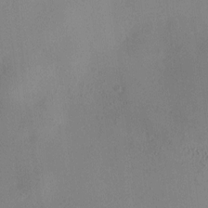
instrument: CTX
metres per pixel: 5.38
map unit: HNhu
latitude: 10.6491
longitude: 16.1417
